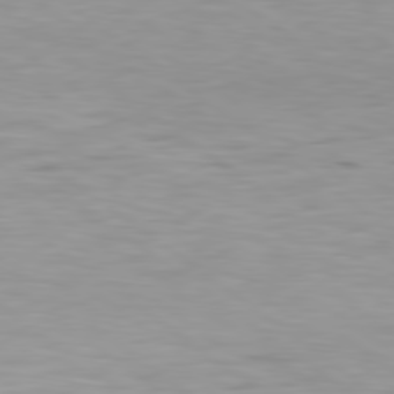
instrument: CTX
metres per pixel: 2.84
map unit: Hpe
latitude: 79.3671
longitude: -129.1214
